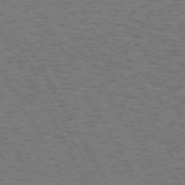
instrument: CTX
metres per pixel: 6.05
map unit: Hpe
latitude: 72.6113
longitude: -128.4979
